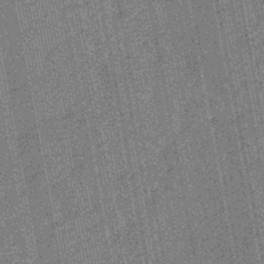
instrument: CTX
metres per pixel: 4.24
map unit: HNhu
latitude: -45.4077
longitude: 90.6519
